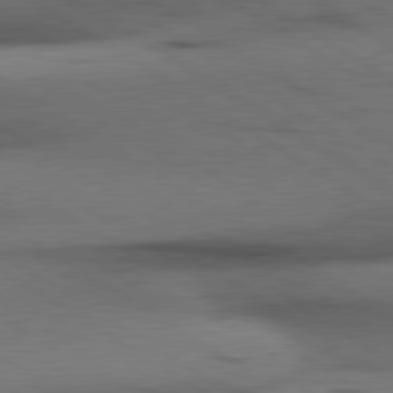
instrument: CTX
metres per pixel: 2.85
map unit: lApd
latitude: 79.8773
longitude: 168.1416
